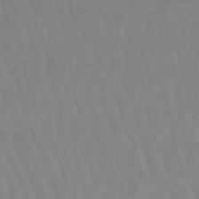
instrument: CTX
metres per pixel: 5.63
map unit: lHb
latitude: -48.4629
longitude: 72.9919
